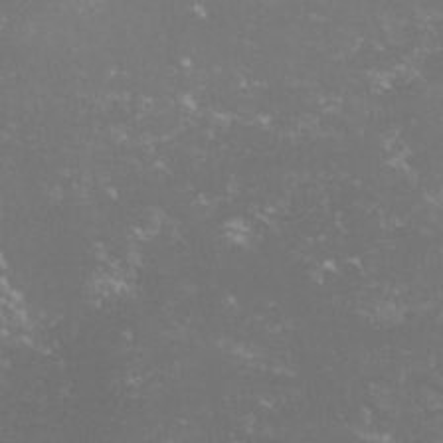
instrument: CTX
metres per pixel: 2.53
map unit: lHvf
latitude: -15.2565
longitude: -100.5357
